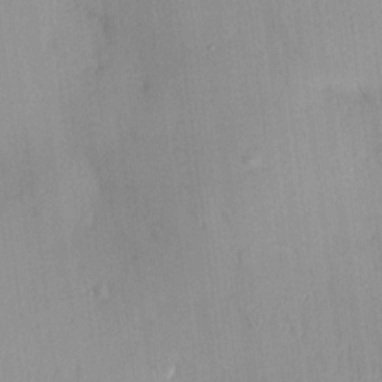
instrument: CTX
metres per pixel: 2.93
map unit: HNhu
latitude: 14.1011
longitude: 12.6708
